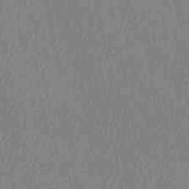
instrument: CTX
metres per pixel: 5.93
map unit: HNb
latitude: -52.3306
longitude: -50.3278
